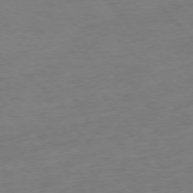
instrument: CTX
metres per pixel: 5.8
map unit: Ap
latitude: -76.1228
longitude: -80.6868
